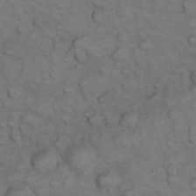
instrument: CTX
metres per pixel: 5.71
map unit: eHh
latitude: 22.6112
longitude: -60.1955
